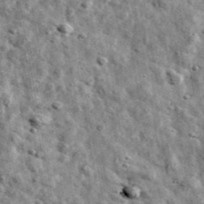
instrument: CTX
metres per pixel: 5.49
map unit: Ave
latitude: 42.7057
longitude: -107.8961
